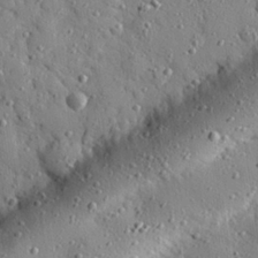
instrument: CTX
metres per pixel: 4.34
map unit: eHh
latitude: 27.4238
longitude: -76.3278
